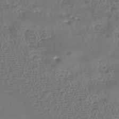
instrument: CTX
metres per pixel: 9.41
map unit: HNhu
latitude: -40.6707
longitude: 100.0849
